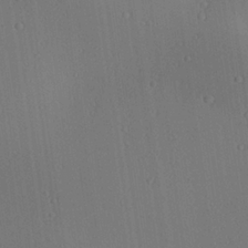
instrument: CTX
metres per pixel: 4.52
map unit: Aa
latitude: 23.1781
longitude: -137.4616
